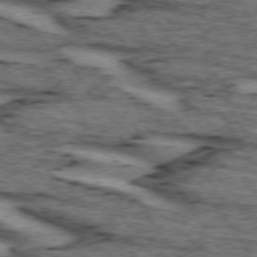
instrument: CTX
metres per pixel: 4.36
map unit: lApd
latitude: 73.7261
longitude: -73.1593
